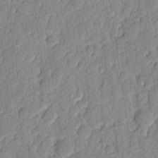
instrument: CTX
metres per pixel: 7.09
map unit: eHh
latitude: 6.5735
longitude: -75.8017
